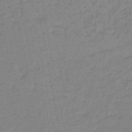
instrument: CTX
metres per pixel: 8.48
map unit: eHb
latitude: -46.0850
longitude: 82.2361
